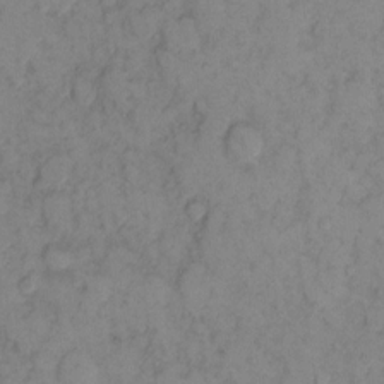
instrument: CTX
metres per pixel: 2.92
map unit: eHh
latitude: 11.7828
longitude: -62.7247
